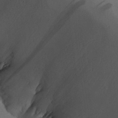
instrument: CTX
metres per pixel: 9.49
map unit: Aa
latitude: 25.5371
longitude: -133.3104
